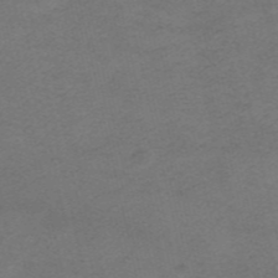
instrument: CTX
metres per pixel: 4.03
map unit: HNhu
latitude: -40.1983
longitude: 104.0283
